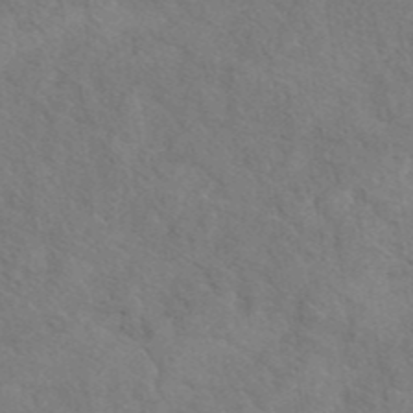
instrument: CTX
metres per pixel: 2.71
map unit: eAb
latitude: 42.4601
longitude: 111.2187
